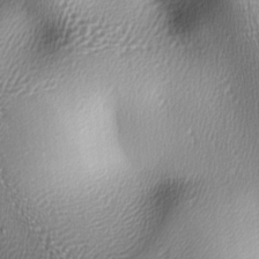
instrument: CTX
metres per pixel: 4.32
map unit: lAa
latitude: -6.2361
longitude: -123.0836
